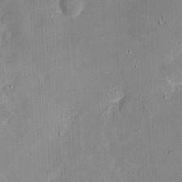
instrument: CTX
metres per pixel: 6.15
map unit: eHh
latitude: 4.8569
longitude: -68.6869
